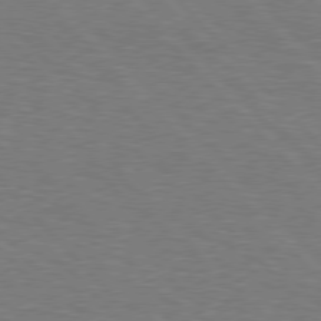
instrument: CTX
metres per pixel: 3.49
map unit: Hpe
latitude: 76.9702
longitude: -150.9135
